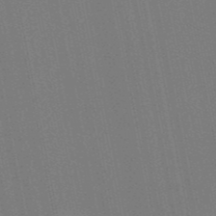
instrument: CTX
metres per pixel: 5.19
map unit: HNb
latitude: -51.7100
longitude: -45.5182
